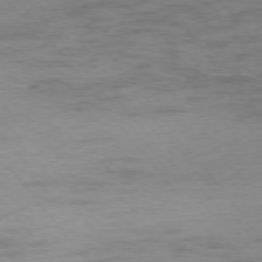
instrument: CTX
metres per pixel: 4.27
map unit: Ap
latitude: -76.0472
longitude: -84.7057
